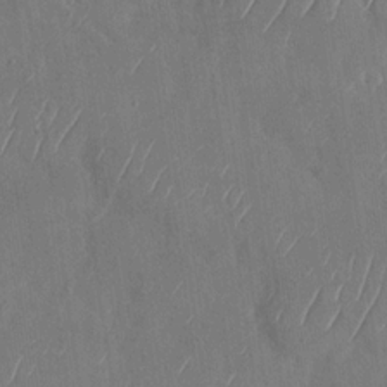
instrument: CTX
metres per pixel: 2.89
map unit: Nhu
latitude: -29.1809
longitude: -59.7450
